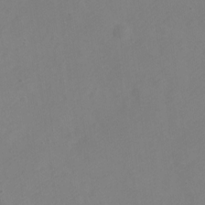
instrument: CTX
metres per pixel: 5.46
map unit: Nve
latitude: -23.7100
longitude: 107.2376
